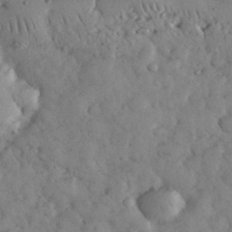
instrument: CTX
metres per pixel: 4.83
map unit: eHh
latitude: 33.6127
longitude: -69.3860
